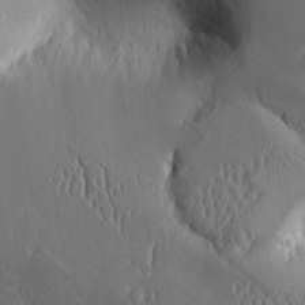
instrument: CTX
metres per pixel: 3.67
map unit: Aa
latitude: 9.9717
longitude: -129.7638
